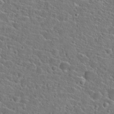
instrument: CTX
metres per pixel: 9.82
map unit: Hto
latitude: 23.5182
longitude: -45.1214
